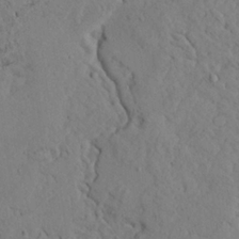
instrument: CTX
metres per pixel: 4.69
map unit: Ave
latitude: 23.7827
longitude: -132.4601
